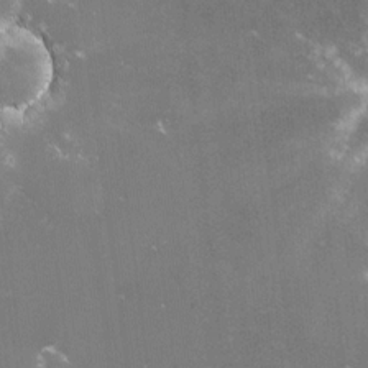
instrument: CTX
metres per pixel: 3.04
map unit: lHvf
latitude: -15.2376
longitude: -101.0459
